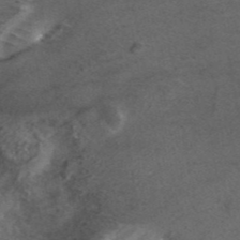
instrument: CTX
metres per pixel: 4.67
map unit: ANa
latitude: 42.3089
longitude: 25.7477
